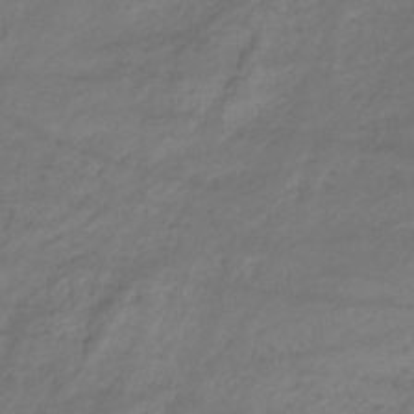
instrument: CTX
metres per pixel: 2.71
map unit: HNb
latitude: -32.8030
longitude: 63.7666
